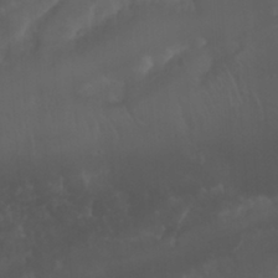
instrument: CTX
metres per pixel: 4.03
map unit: Nhu
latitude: 22.8002
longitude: -63.7828
